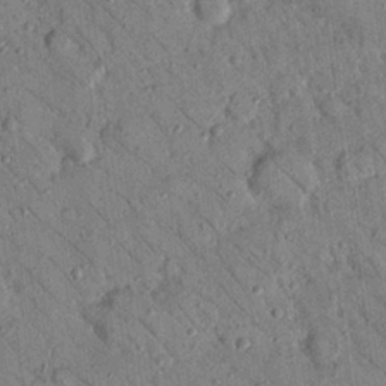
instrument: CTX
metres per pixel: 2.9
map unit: Nhu
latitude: 23.6127
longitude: -74.1200
